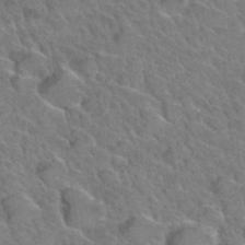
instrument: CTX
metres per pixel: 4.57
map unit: Hto
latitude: 34.1766
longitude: -47.2726
